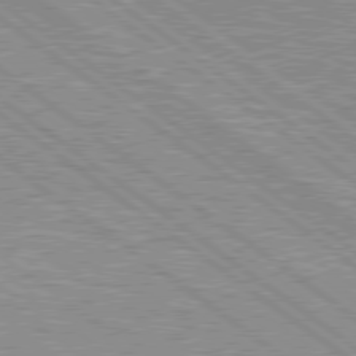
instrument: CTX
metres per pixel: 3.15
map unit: Hpe
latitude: 78.7624
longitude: -171.4993
